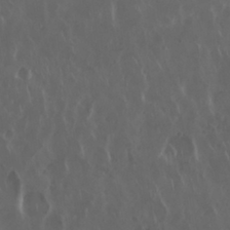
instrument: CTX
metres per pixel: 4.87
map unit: Nhu
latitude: 29.9528
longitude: -59.2537
